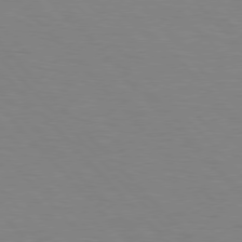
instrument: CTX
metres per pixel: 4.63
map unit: Hpe
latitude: 76.5923
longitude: -155.8583
